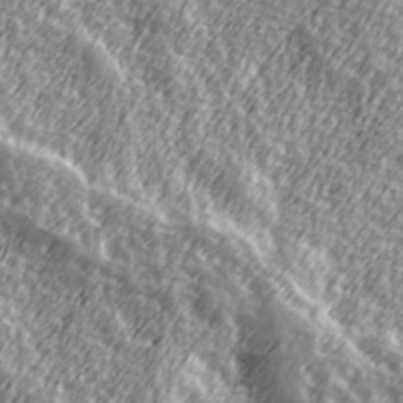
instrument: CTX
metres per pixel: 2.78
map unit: Hve
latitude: 32.1011
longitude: 149.8801
